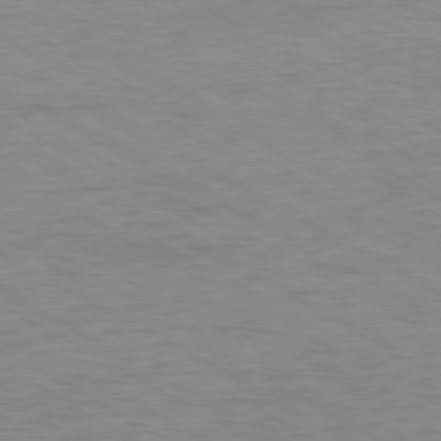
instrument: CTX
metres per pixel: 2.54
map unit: Ap
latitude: -80.7463
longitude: -87.1592
